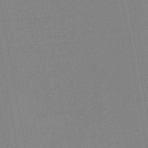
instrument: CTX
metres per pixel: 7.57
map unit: HNb
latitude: -44.2740
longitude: -41.7638
